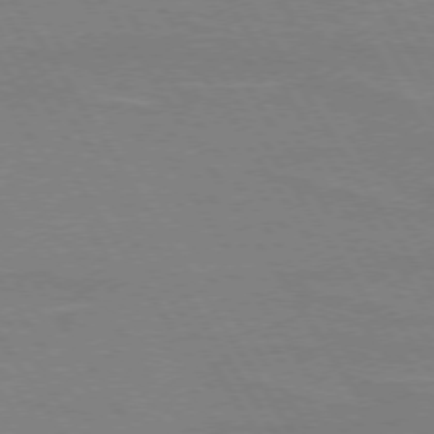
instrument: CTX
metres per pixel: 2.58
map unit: lApd
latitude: 73.7261
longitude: -56.0633
